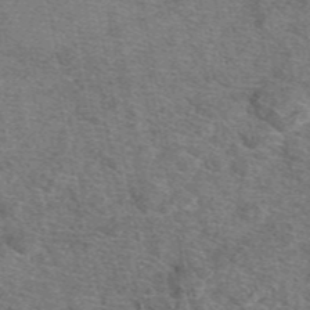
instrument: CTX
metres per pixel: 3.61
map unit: eAb
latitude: 48.7435
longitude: 114.1795
